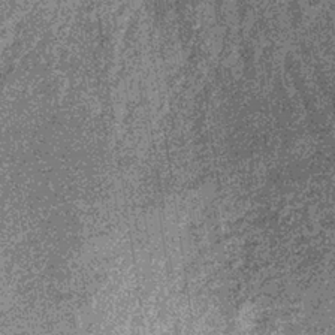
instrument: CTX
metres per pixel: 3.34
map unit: lHb
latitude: -36.0094
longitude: 67.4644
